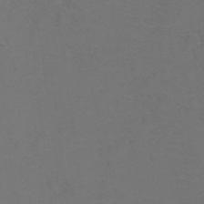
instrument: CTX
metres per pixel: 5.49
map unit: Hto
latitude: 6.1200
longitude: -30.9514
